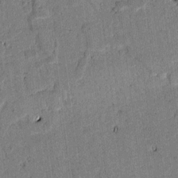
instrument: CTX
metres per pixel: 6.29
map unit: lAvf
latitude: 4.3656
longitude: 168.4818
